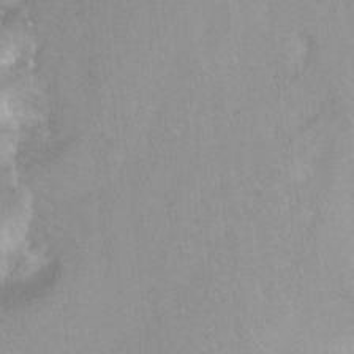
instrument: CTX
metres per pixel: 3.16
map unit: Nhu
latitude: -6.3117
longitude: -48.5735
